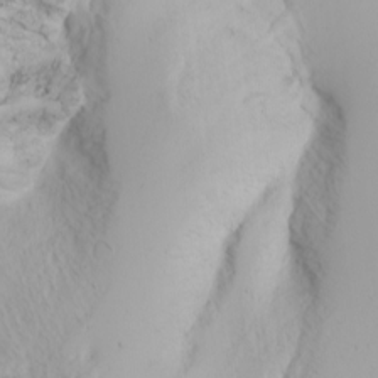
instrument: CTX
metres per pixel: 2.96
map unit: Nhu
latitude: -0.4818
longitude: -75.4615
